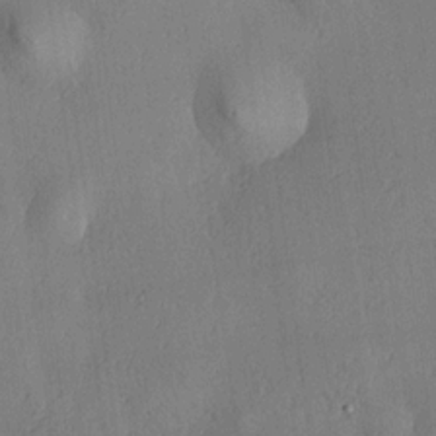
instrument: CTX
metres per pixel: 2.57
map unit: Hve
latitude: 18.6112
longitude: 149.7856
